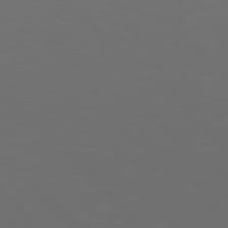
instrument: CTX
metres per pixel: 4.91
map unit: Hpe
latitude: 78.2901
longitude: -175.3293
